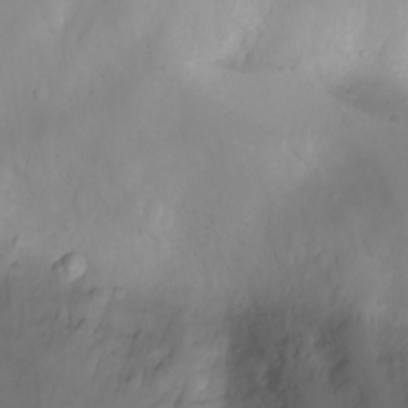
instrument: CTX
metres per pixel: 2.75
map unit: Nhu
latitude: -4.5196
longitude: -73.5749
